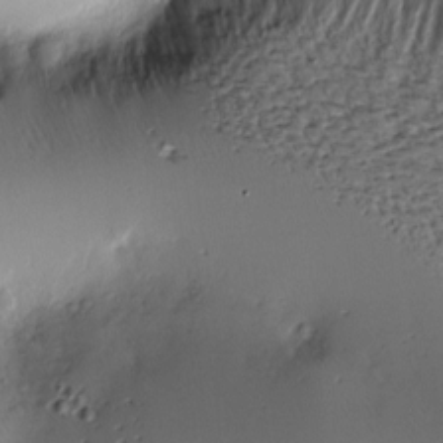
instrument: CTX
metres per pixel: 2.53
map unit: Nve
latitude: -8.4629
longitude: 173.2187
